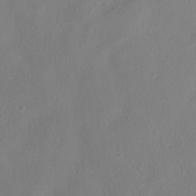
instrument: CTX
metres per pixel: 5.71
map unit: HNhu
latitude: -39.2943
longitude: 101.6343
